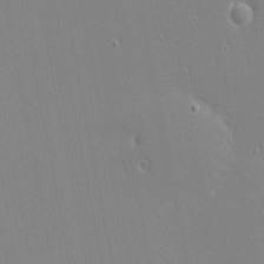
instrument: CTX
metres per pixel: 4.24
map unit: eHh
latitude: -3.3698
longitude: -81.2537
